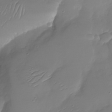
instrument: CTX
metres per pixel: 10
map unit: Nhu
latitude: -28.5952
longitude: -60.2333
